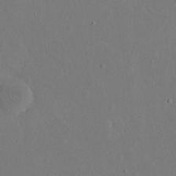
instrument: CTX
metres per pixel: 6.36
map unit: eHh
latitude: 17.1214
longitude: -70.0444
